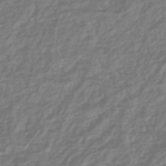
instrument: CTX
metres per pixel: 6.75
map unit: HNhu
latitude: -45.5210
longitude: 98.7463
